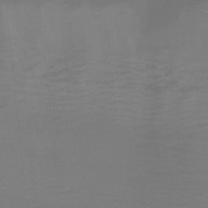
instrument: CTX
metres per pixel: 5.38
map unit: Hto
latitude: -7.6533
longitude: -49.6883
